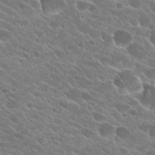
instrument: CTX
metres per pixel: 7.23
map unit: Hto
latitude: 23.7827
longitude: -38.1011
